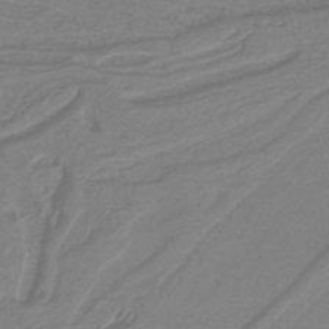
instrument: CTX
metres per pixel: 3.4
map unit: lHb
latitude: -41.9178
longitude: 52.0472
